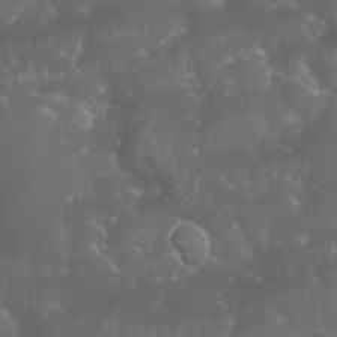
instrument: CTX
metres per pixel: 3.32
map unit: Nhu
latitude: 28.4601
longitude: -65.6316
